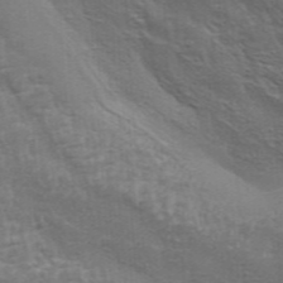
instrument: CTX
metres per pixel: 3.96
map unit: Aa
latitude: 33.5371
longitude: -135.8016
